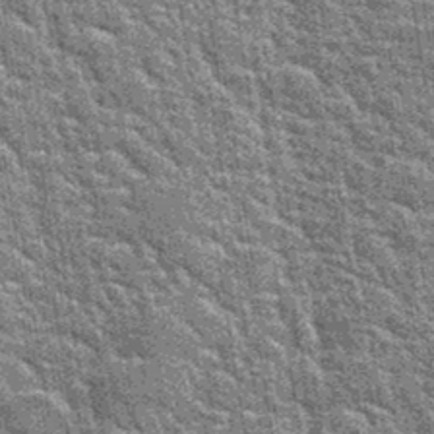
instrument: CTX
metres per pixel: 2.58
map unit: Hto
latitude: 35.4804
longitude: -52.1766
